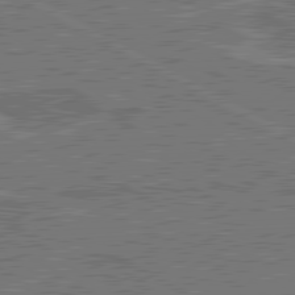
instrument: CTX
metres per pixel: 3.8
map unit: lApd
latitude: 80.6679
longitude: 118.8030
